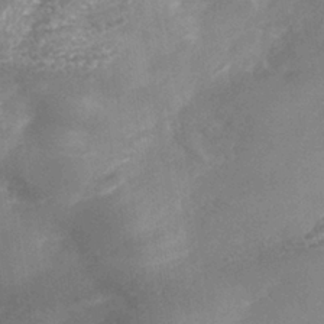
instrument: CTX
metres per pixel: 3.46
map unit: Nhe
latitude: -40.7652
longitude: -109.7260
